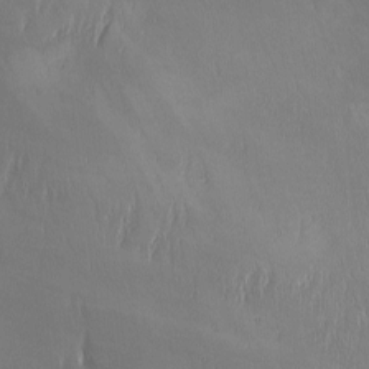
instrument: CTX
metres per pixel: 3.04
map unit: Ave
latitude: -5.3509
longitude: -120.8380
